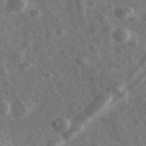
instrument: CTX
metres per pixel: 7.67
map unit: Ave
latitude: 38.4223
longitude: -107.4237
